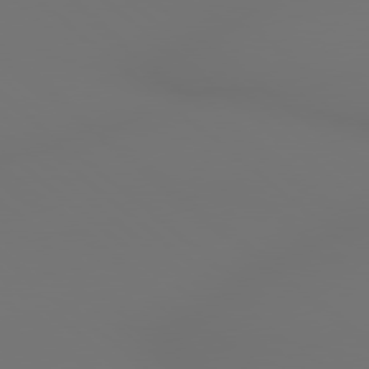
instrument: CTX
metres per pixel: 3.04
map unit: lApd
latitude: 79.0081
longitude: 178.2172
